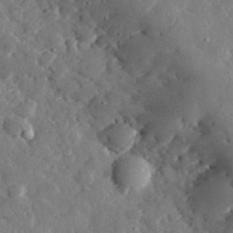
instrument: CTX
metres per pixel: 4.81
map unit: lHvf
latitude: 32.7057
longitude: -85.3671
